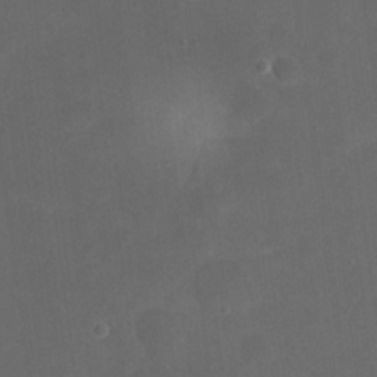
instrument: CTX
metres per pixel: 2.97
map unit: eHh
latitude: 19.7260
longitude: -64.6868
